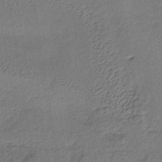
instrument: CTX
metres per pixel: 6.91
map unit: lHb
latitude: -34.7085
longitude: 62.4251
